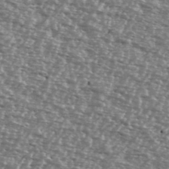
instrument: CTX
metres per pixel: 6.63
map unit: Ave
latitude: 38.9514
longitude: -112.2522
